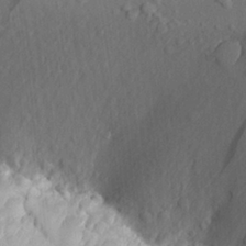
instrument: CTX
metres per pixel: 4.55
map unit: Aa
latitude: 23.3671
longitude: -147.1026
